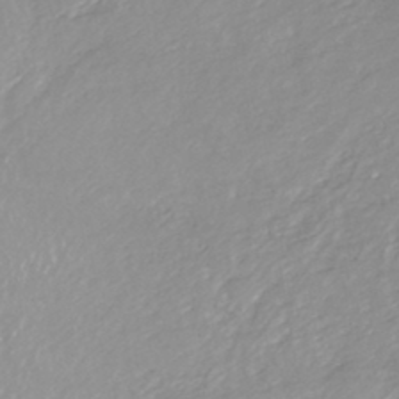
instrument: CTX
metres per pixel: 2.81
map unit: HNhu
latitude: -44.5763
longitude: 95.2187
